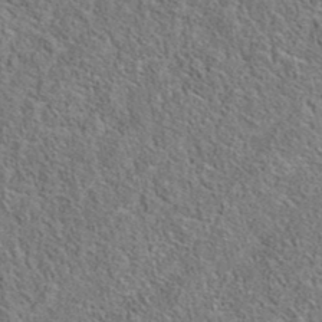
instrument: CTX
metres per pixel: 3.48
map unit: eAb
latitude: 36.0822
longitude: 112.7085
